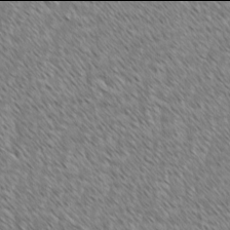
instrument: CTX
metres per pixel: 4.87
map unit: lAvf
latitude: -2.0094
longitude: -114.6112
